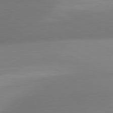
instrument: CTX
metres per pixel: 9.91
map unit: lApd
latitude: 81.0458
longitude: 131.0864
